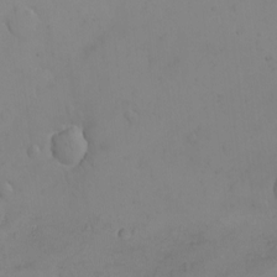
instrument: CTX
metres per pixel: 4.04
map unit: eHh
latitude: -9.6911
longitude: -66.0633
